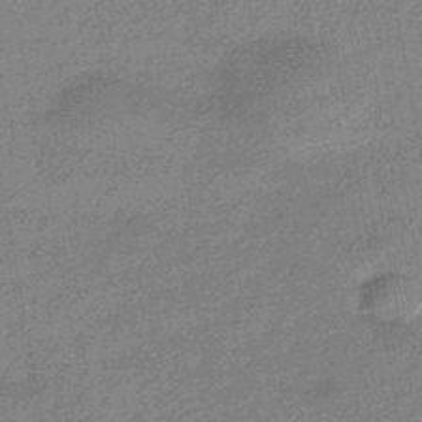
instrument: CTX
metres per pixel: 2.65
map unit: eHb
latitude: -44.7841
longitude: 88.8219
